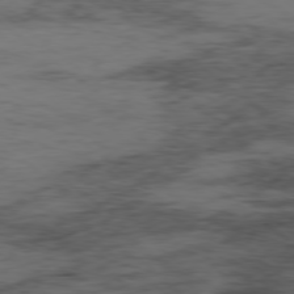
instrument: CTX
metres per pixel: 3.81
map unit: Hpe
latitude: -78.8597
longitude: 13.4832
